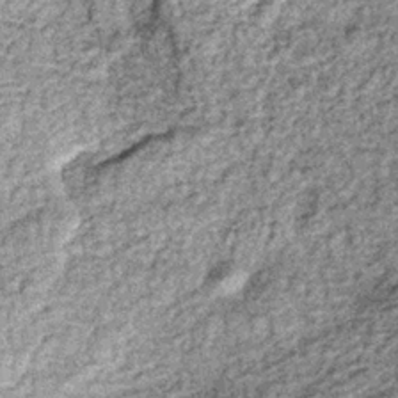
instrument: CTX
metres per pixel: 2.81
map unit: lHb
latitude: -36.4062
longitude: 66.5196
